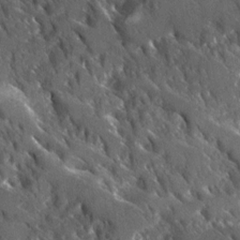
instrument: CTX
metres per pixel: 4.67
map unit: Ave
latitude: 17.2915
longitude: -130.1389
